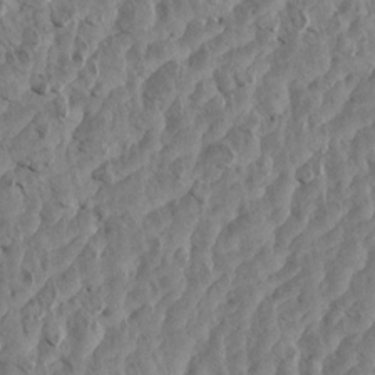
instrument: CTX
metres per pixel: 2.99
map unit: Aa
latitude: 14.6113
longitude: -141.9528
